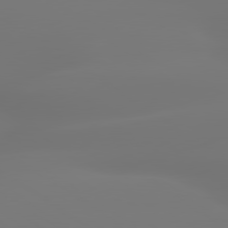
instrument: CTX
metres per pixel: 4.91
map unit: lApd
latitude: 79.7828
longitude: -136.9703
